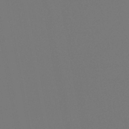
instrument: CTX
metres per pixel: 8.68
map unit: lHb
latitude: -47.2754
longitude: 74.6897
